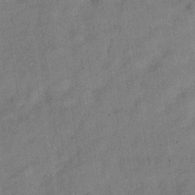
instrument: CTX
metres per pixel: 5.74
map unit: Hve
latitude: -30.9352
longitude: 91.8990
